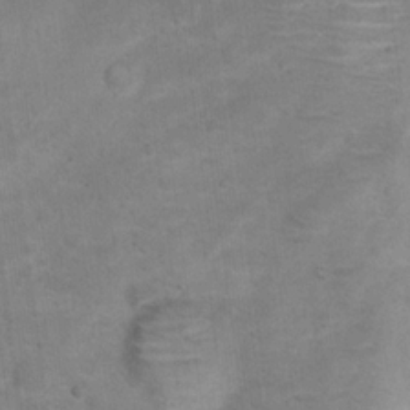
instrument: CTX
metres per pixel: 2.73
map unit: Hto
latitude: 17.2348
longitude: -42.5357
